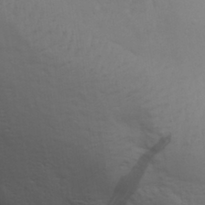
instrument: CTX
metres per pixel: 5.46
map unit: Aa
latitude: 29.7072
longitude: -134.5545
